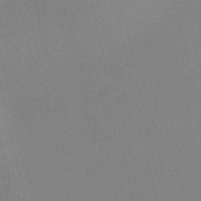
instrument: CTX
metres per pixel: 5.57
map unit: Nve
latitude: -57.7100
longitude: 62.8030
